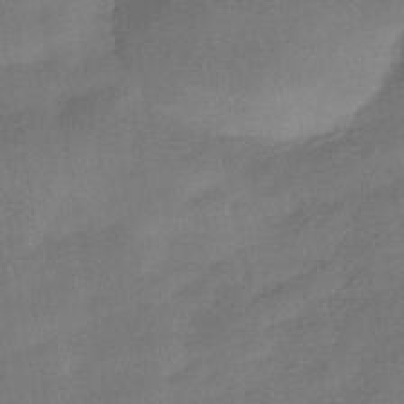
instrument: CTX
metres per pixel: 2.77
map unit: HNhu
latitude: -42.9163
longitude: 90.0850
